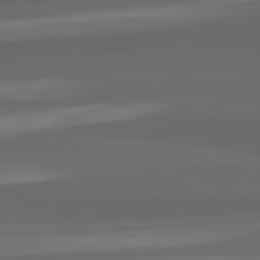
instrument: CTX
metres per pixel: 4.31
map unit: lApd
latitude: 82.3467
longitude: -171.4426
